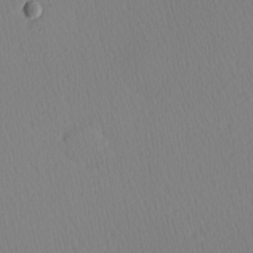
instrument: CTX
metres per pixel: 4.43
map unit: Hve
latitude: 12.9892
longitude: -90.9325
